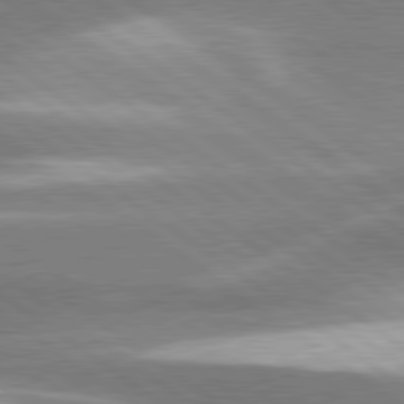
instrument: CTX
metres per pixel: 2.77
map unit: lApd
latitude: 80.2900
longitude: -119.6883
